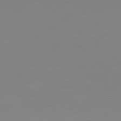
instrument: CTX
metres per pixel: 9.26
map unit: Hpe
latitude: 78.6302
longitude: -141.7638
